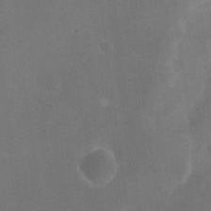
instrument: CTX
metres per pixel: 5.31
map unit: eHh
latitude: 19.2726
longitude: -64.8569
